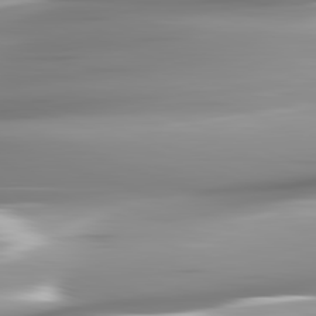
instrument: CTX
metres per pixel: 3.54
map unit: lApd
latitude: 82.3089
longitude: -143.1403
